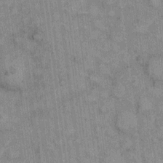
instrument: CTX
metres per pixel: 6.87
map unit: eHh
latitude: 7.1403
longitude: -64.6490
